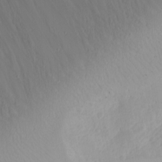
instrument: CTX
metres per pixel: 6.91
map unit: Nhu
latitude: -4.6518
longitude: -82.9513
